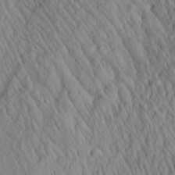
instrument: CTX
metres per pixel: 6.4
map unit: Aa
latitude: 27.4804
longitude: -141.2537
